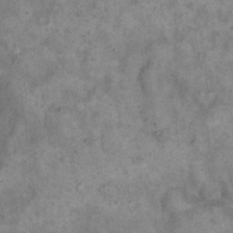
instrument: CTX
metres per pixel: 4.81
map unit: eHh
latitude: 17.7261
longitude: -62.4223
